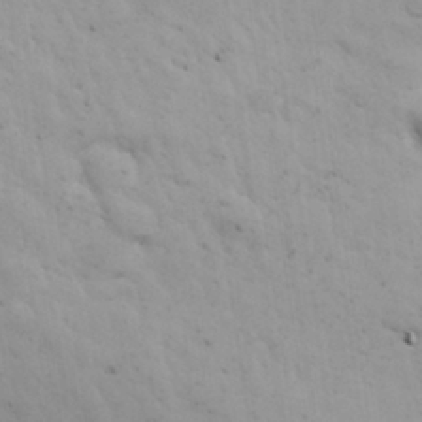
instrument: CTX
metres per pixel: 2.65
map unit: Nhu
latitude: 27.9339
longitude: -72.1956
